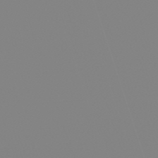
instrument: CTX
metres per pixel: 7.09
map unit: lHb
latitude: -48.9542
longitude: 81.6722
